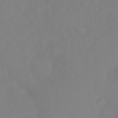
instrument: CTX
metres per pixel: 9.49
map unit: Ht
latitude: -4.0661
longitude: -27.9150
